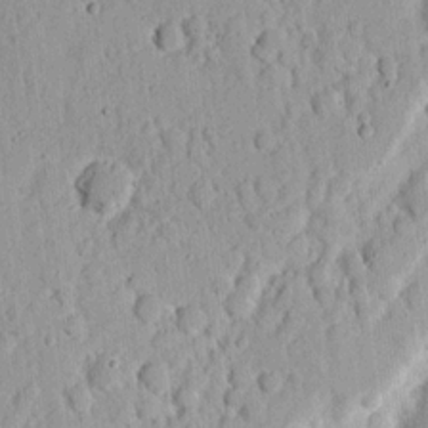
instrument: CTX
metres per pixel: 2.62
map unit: Ht
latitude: 12.9514
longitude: -74.0255
